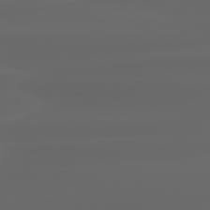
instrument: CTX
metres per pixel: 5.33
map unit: lApd
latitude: 80.3845
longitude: -117.5182
